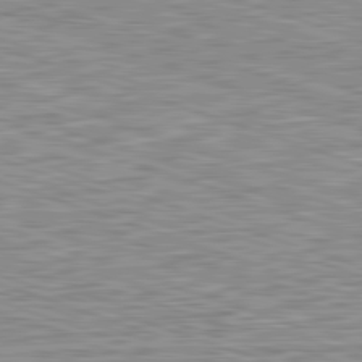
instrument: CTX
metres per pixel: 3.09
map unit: Hpe
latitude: -82.7085
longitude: 9.0297
